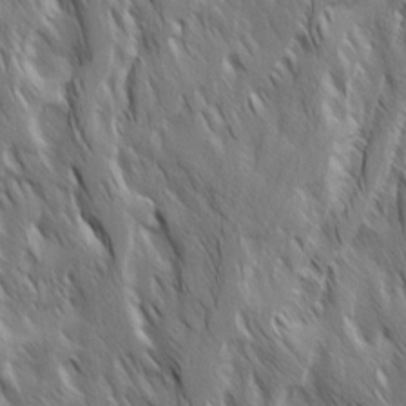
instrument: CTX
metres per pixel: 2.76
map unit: Ave
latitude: 15.0081
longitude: -134.3656
